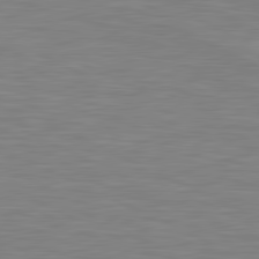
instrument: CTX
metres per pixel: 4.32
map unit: lApd
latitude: 81.2348
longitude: -169.8206
